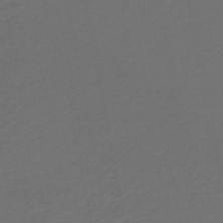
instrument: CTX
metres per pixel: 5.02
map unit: HNb
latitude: -47.6155
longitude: 56.8030
